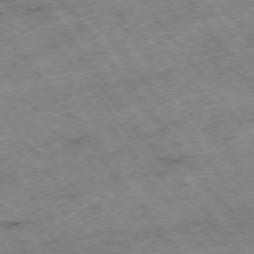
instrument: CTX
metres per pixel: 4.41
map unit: Hpe
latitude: -75.5399
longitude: -18.9891
